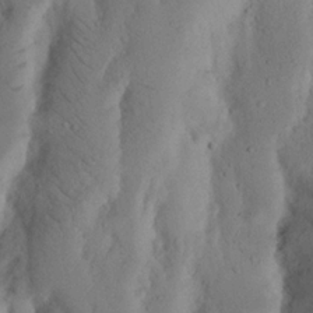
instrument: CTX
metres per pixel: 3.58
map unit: Nhu
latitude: 18.3089
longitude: -75.6505
